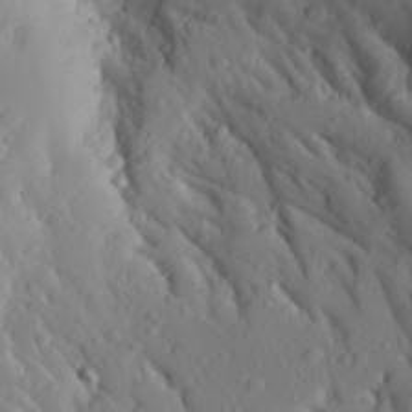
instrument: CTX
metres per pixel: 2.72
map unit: Aa
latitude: 26.6869
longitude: -147.0459
